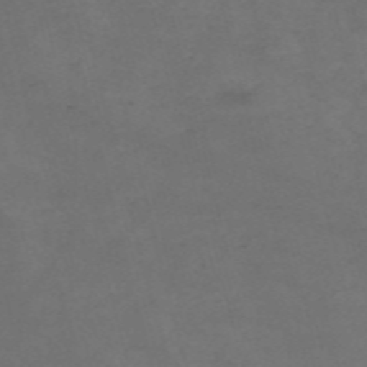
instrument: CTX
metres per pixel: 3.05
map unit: Nve
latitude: -57.7666
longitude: 52.8597
